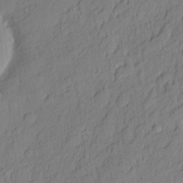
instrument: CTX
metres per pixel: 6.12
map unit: eHh
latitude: 6.3467
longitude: -75.9906
